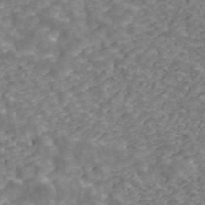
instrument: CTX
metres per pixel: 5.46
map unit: ANa
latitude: 43.8772
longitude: 28.8975
